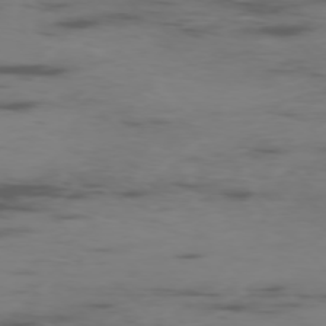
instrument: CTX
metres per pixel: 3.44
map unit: Ap
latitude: -76.7652
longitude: -66.0633
